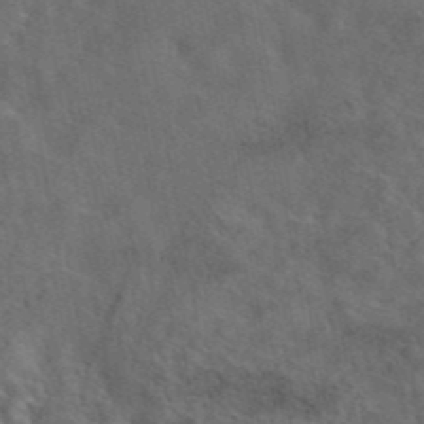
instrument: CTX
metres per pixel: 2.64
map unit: eAb
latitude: 43.9528
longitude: 109.5588
